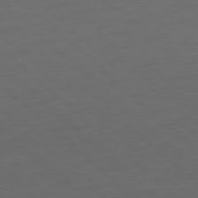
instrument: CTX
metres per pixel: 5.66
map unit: Ap
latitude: -78.1983
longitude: -57.6127
